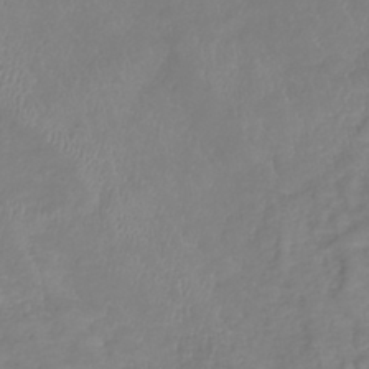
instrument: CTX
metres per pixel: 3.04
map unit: lHb
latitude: -41.3509
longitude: 75.0487
